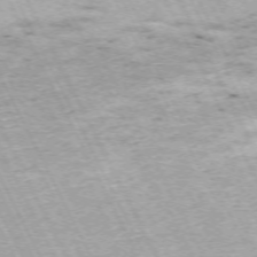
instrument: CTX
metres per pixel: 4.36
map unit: Hpe
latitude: -71.4643
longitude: 11.6533
